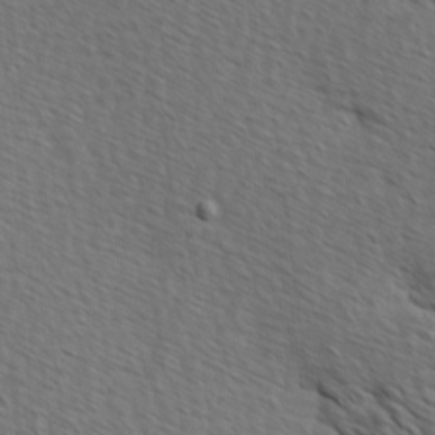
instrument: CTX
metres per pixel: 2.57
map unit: Hve
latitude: 1.7827
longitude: -123.3104
